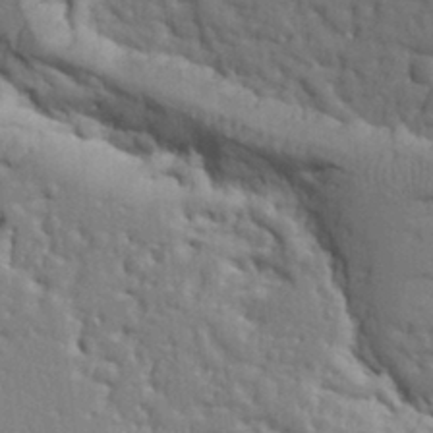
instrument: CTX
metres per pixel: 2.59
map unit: Ht
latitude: 9.8583
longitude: -77.1592
